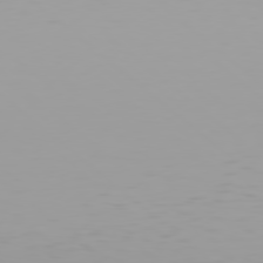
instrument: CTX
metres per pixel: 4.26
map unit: Hpe
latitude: 78.2523
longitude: -145.6694
